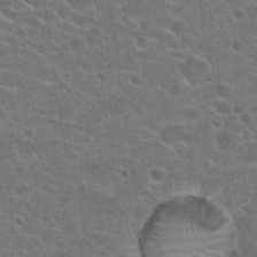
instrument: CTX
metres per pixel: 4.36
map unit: Hto
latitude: 23.1214
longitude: -44.3845
